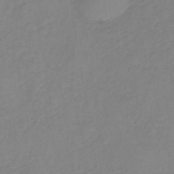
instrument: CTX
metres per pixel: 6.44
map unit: eHb
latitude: -41.1431
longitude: 80.8975
